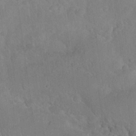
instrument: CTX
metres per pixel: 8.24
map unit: Nhu
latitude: 26.9892
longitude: -65.4048
